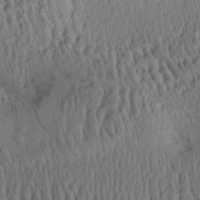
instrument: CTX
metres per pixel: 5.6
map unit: Aa
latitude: 27.7828
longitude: -135.3481
